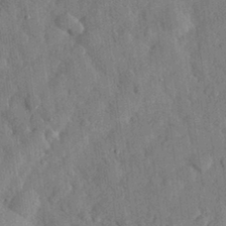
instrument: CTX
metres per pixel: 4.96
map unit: eHh
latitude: 30.2523
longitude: -74.0255
